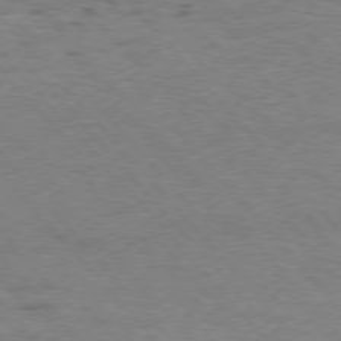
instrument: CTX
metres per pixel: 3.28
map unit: Hpe
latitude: 75.6316
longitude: -136.0822
